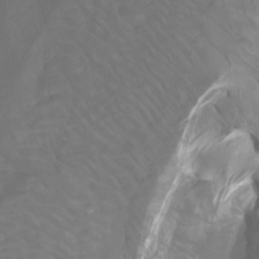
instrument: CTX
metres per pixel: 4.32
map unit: Nhu
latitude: -10.3873
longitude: -68.7435
